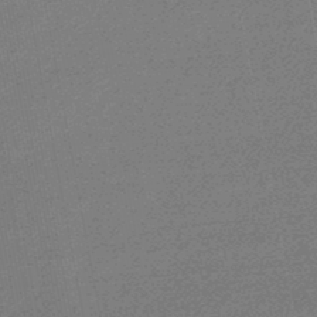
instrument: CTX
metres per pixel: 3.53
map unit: lHb
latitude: -46.6140
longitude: 72.0850
